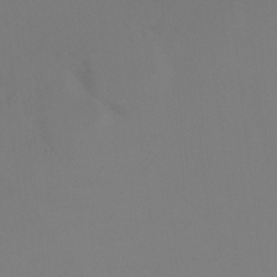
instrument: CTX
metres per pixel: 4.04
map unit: Ht
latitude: -7.2754
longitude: -29.7072
